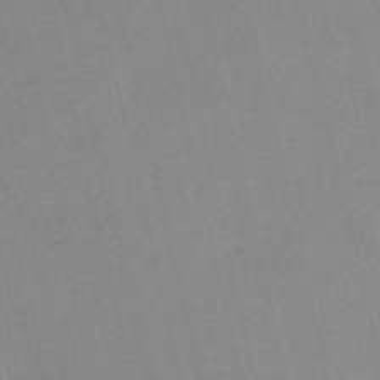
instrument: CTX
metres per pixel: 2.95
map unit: HNb
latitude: -55.0487
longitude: -45.4615
